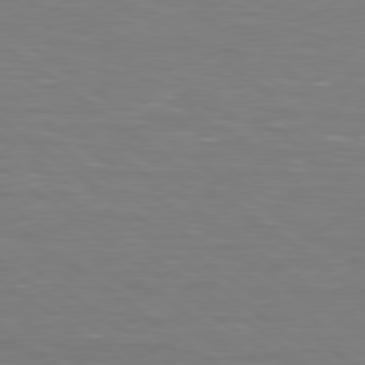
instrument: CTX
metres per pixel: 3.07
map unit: lApd
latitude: 79.0837
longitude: -90.3278
